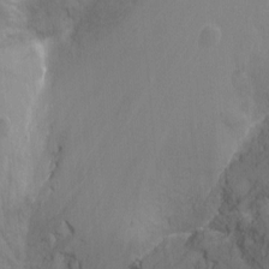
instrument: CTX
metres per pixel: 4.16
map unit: Nhu
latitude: -8.2928
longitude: -41.1592
